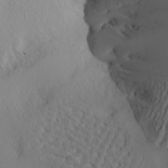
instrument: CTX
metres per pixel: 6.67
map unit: Aa
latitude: 20.3656
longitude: -145.5371
